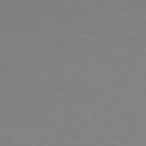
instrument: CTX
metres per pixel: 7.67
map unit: Ap
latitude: -81.4455
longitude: -69.7639
